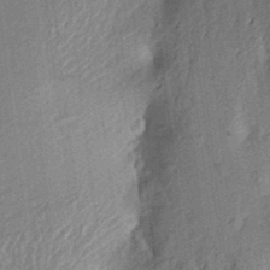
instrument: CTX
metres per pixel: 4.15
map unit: Aa
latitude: 22.4034
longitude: -150.2711
